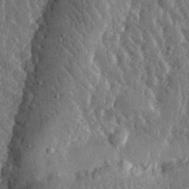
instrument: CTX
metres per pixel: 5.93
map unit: eHh
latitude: 32.6868
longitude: -79.9717
